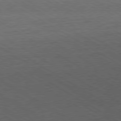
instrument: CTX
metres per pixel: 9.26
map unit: Hpe
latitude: -80.6141
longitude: 19.8422
